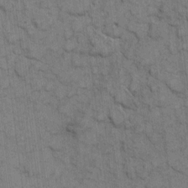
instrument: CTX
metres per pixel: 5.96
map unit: eHh
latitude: 7.0647
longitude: -64.0822
